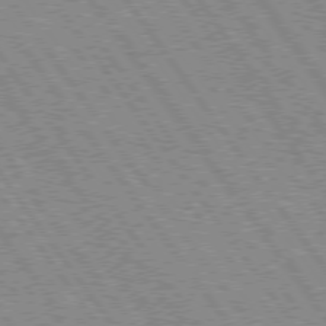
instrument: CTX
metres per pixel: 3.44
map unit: Hpe
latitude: 75.1403
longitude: -148.9136
